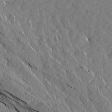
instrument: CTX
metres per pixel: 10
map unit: Aa
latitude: 15.0459
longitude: -145.8205
